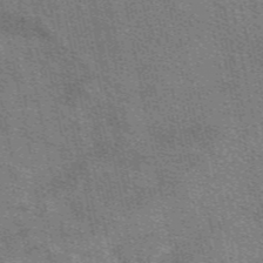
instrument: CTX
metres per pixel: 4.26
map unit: eAb
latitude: 48.7813
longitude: 116.1605
